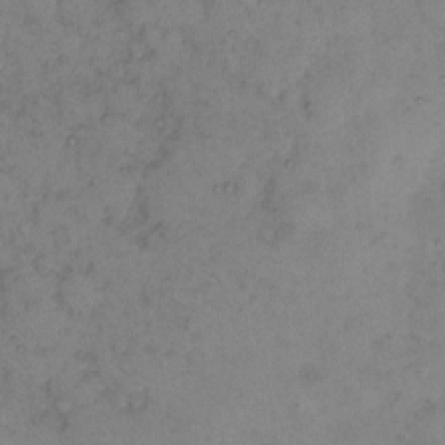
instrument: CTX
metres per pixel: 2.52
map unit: eHh
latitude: 11.5560
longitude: -62.8191
